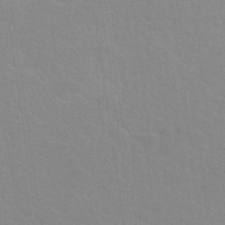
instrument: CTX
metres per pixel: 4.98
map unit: Nhu
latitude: 27.8206
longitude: -52.2523
